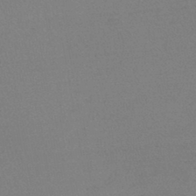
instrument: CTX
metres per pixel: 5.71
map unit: lHb
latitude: -45.0298
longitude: 69.5588
